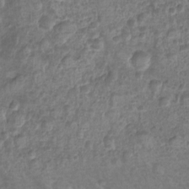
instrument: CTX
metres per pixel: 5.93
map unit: Ht
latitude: -5.9556
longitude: -20.9325
